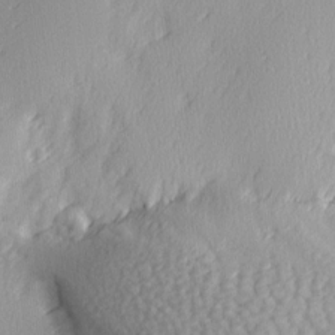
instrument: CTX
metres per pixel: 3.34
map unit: Ave
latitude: 2.8380
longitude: -111.7072
